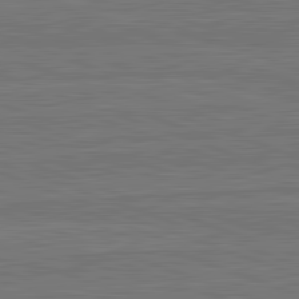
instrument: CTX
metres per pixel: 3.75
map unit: lApd
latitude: 82.7246
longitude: 175.0297
